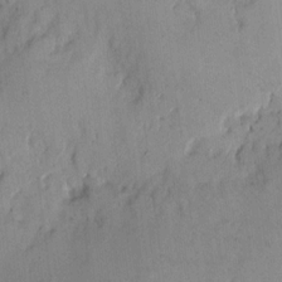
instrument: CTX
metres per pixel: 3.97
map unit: eHh
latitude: 11.9339
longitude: -61.9717
